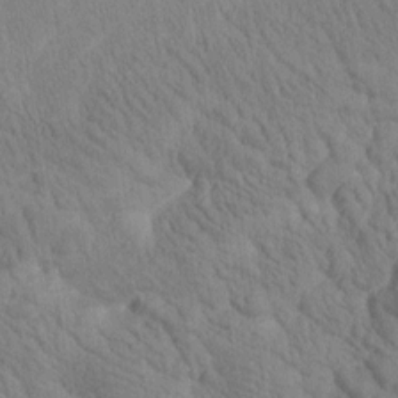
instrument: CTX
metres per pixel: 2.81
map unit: Htu
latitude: -1.3510
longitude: 174.5384
